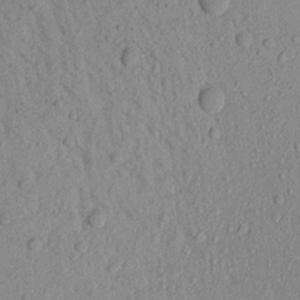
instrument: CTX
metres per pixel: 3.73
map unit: Aa
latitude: 18.5356
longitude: -147.3293
